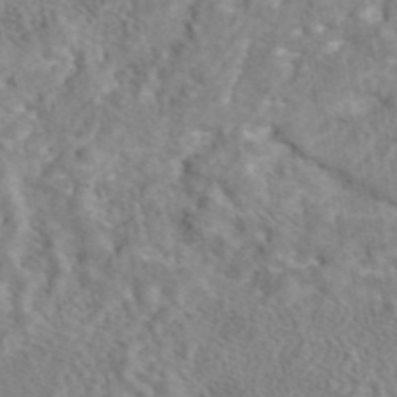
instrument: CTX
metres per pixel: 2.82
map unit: eAb
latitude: 42.8947
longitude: 108.6329
